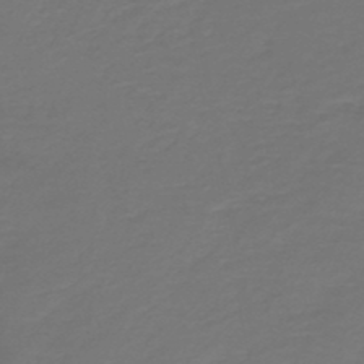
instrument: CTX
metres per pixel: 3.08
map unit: HNb
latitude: -47.5210
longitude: 53.7099
